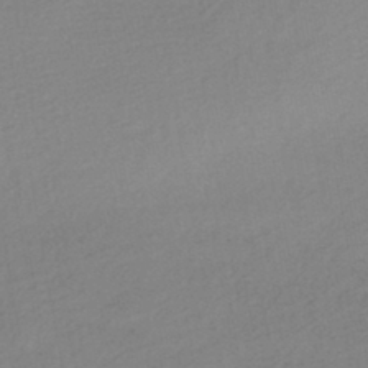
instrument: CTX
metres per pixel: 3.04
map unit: HNhu
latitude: -43.5210
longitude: 95.5966
